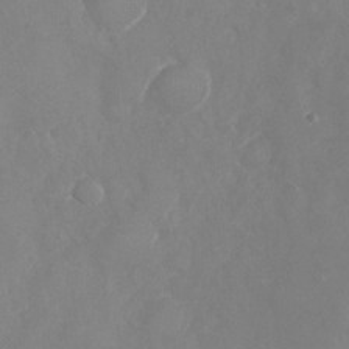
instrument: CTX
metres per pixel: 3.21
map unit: Nhu
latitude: -23.9178
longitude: -57.2536
